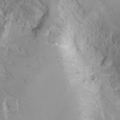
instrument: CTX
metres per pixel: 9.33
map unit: eHh
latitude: -8.6329
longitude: -69.5749
